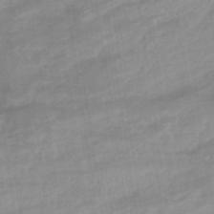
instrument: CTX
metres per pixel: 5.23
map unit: eHb
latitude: -44.2173
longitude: 84.7841
